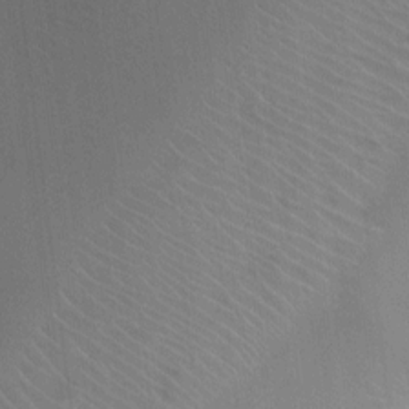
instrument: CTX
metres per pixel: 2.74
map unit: Ht
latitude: -1.6155
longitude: -17.3104
